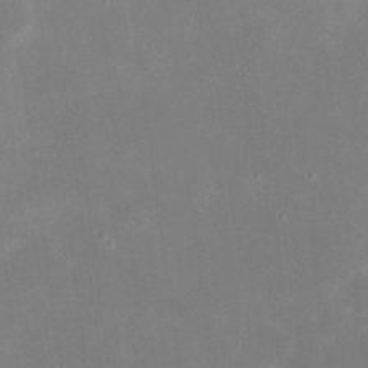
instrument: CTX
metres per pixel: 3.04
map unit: eHh
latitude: 20.4790
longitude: -69.2726
